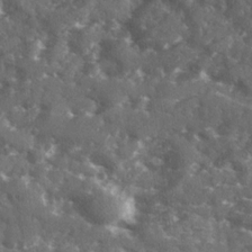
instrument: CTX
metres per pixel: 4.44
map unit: Ave
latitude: 18.6868
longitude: -130.2145
